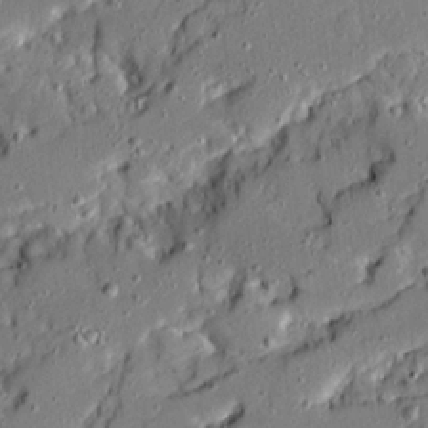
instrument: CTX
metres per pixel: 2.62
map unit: Ave
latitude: 18.9324
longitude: -128.3089
